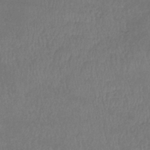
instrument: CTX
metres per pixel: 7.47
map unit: lHb
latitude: -38.3873
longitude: 73.5210
